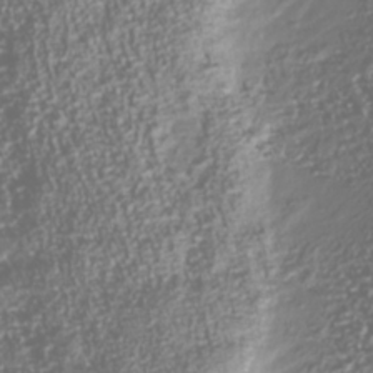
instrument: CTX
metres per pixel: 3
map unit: Nhu
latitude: -40.1228
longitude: -83.1781
